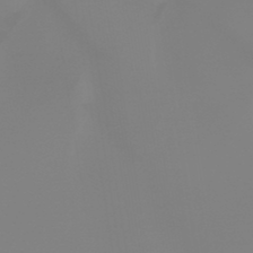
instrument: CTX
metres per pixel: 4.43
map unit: lHb
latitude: -44.9542
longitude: 79.1809
